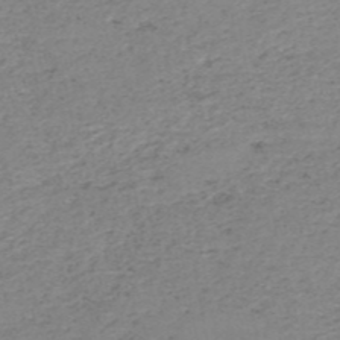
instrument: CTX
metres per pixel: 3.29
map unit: HNb
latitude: -51.5399
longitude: -52.6302
